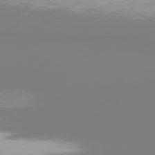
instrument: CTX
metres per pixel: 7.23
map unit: Hpe
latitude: 75.9339
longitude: -142.5357
